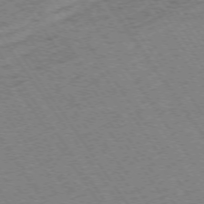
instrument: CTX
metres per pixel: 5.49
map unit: Ap
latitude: -74.5952
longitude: -78.4412
